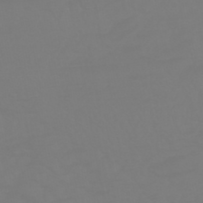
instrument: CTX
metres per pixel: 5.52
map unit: HNhu
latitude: -46.3306
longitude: 90.5763
